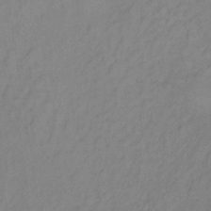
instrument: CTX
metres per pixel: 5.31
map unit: lHb
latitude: -34.3117
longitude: 66.6329
